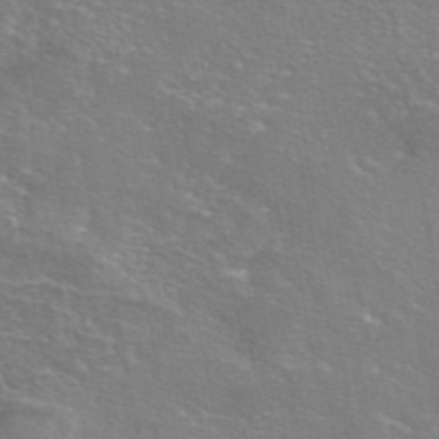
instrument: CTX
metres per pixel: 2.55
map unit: eAb
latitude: 45.9339
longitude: 106.3496
